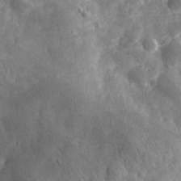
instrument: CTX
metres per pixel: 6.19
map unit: eHh
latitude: 31.1215
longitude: -69.8206
